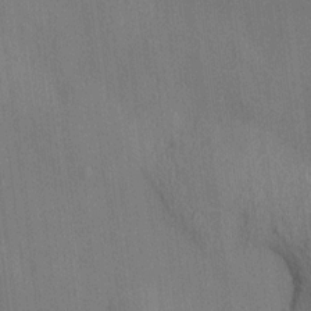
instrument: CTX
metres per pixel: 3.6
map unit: HNhu
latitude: 12.8758
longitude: 10.4062
